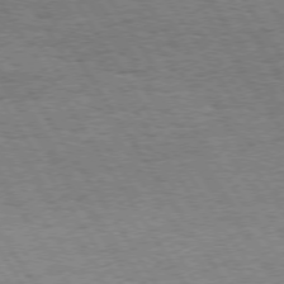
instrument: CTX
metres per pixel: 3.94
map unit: Hpe
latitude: 73.7828
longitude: -130.3657
